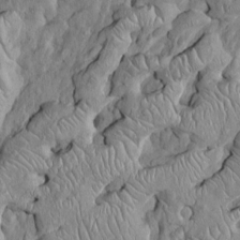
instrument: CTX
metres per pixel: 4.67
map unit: Htu
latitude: -5.6344
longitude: 156.2739
